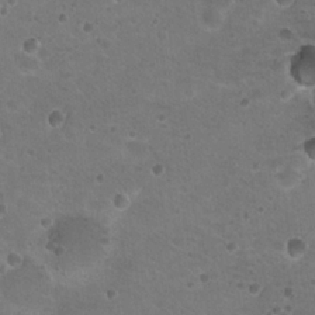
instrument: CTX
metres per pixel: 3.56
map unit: Nhu
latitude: 18.0822
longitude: -32.7624
